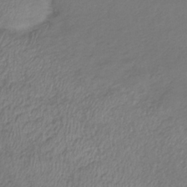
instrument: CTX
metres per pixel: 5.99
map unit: lHb
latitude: -37.7855
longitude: 72.7085
